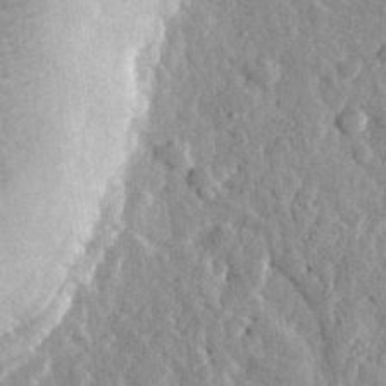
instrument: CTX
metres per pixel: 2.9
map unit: eHh
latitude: 32.4412
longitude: -79.5182
